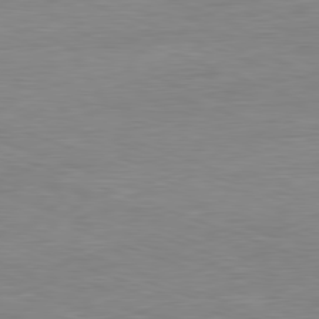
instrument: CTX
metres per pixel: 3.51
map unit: Ap
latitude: -81.2754
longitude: -89.7450
